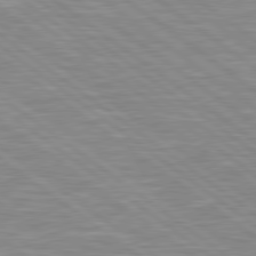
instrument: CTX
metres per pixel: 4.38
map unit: Hpe
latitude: 79.1403
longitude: -121.4238
